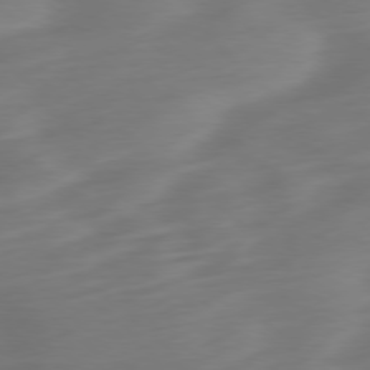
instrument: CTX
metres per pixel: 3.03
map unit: Ap
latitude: -78.7274
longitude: -67.4048
